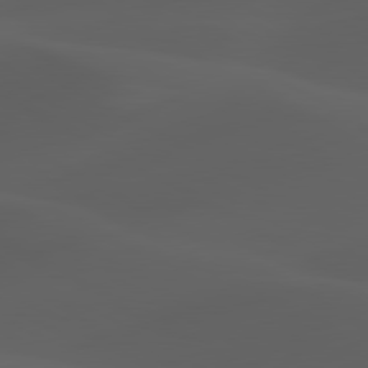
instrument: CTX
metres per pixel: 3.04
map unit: lApd
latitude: 80.2711
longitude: -89.1026
